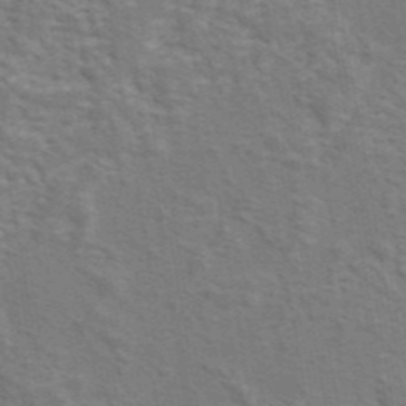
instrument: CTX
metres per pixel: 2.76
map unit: eAb
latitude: 43.5371
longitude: 107.7667
